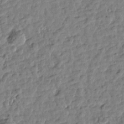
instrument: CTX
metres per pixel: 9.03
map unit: Htu
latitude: 0.9136
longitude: -179.4049
